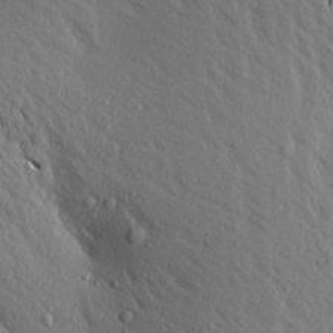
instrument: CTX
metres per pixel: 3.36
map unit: Aa
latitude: 17.8394
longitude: -147.5372
